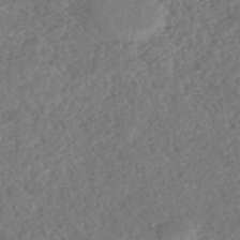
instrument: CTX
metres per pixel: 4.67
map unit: HNhu
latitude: -46.8030
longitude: 29.3132
